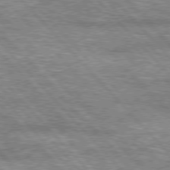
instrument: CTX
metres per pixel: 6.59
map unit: lApd
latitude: 76.4034
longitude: -75.0836
